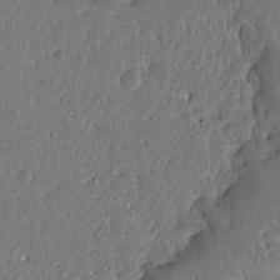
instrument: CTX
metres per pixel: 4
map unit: Ave
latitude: 13.4238
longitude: -138.1956
